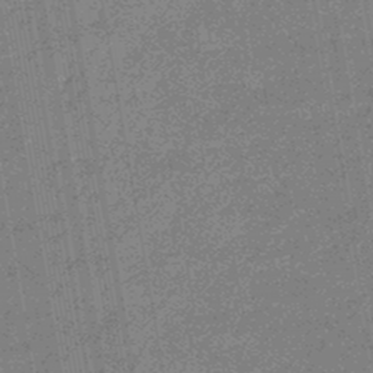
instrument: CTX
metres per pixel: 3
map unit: eHb
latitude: -44.7463
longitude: 87.0109
